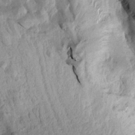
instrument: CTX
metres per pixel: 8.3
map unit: Aa
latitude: 13.8017
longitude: -144.7057
